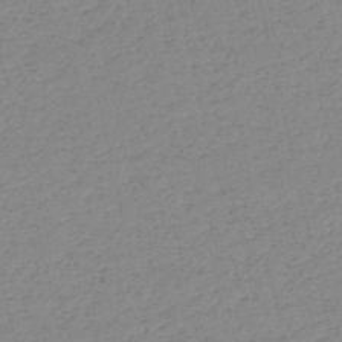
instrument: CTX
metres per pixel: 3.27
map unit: HNb
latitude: -53.8611
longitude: -39.0458
